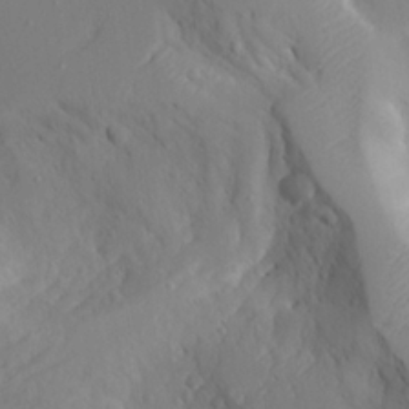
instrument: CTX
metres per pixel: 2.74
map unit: Aa
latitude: 23.6505
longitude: -127.2915
